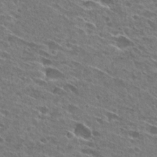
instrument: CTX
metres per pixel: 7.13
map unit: Hto
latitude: 27.4993
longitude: -44.1389
